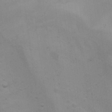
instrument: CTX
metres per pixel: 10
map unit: Hto
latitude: 11.5182
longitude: -35.7071
